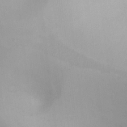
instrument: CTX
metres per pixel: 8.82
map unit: Ht
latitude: 3.4615
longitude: -23.2726
